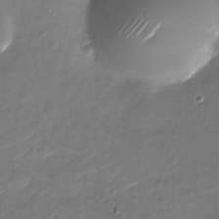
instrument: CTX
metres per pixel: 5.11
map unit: Nhu
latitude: -27.3698
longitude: -73.7639
